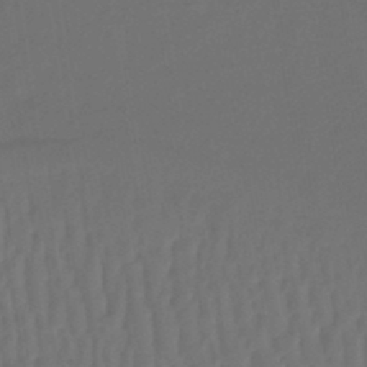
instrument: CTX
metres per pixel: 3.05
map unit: lHb
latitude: -43.6910
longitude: 64.4251
